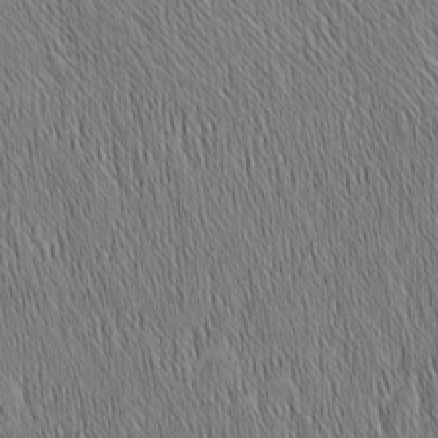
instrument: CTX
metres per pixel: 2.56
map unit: Nhu
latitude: -6.6518
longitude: -152.2901
